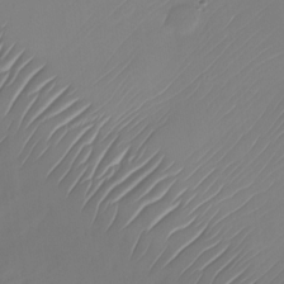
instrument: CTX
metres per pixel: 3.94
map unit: Nhu
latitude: -27.4832
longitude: -71.5182
